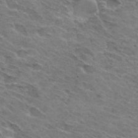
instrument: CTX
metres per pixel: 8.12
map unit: Hto
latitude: 32.3656
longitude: -44.4790
